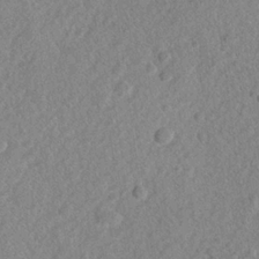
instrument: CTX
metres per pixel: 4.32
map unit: lHvf
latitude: 23.6883
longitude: 144.3873
